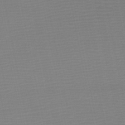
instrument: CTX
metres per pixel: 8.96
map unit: HNb
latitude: -45.8611
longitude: -44.0633
